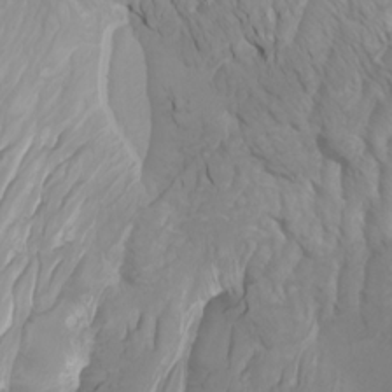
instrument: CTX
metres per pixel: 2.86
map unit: Nhu
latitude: -4.4629
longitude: -73.4994
